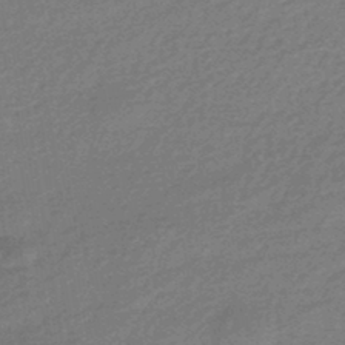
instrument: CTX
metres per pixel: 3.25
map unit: HNhu
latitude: -44.7463
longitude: 93.2565
